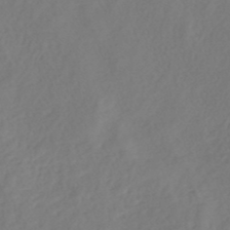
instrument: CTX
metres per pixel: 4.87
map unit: lHb
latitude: -46.0472
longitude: 61.5399
